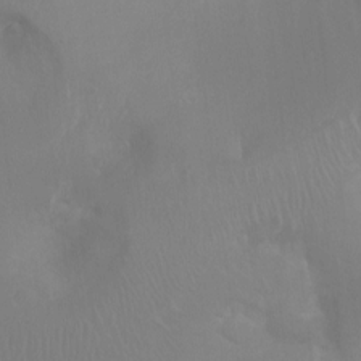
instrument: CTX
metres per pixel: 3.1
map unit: Ht
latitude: -16.8219
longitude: -40.3656
